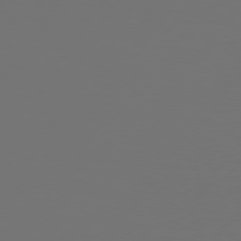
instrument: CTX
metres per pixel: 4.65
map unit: Hpe
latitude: 74.4034
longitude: -130.6491
